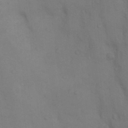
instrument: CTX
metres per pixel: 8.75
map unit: Nhu
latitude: 8.2145
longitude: -24.4601
